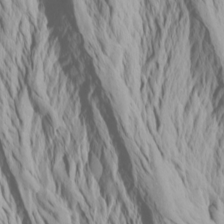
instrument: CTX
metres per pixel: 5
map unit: Htu
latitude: -3.8233
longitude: -72.2712
